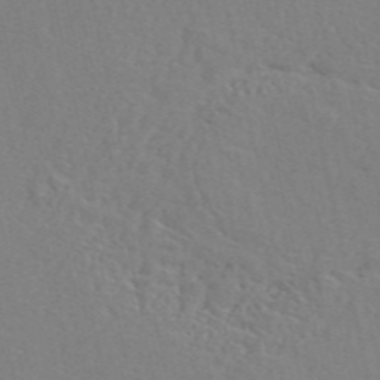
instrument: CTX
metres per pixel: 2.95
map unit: ANa
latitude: 48.1767
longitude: -76.1577
